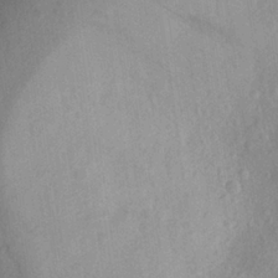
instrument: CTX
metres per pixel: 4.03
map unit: Aa
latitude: 25.6504
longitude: -146.5546
